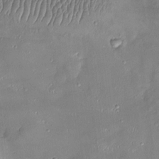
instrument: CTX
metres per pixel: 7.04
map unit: Ht
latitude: -4.6896
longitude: -14.1200
